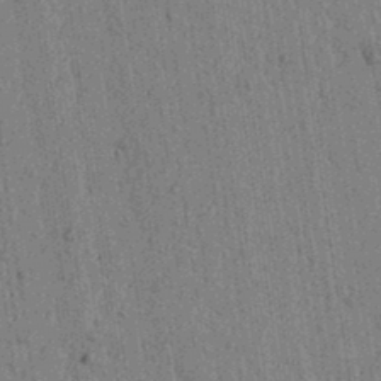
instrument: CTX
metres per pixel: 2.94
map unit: lAvf
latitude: 6.1956
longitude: 164.3496
